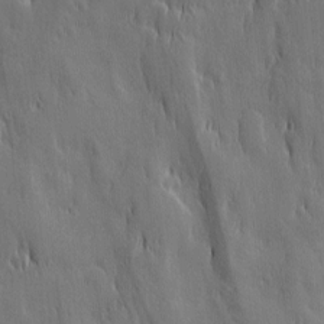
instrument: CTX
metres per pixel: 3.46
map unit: Ave
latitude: 12.7624
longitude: -105.2537
